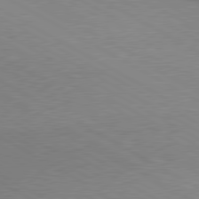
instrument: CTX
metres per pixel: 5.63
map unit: lApd
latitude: 80.2145
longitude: 165.6533
